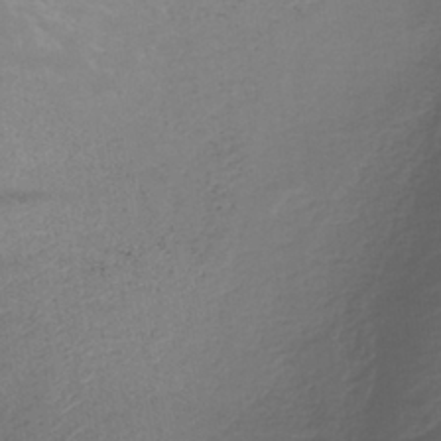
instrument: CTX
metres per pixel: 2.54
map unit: lHb
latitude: -38.1795
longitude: 72.7274
